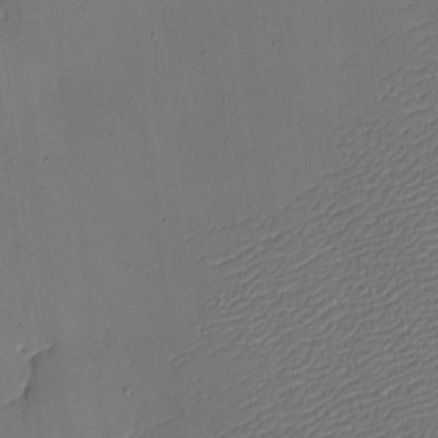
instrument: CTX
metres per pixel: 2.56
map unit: eHh
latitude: -4.5762
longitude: -79.2348
